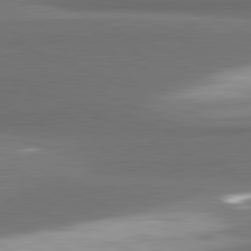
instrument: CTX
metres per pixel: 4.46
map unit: lApd
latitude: 81.8016
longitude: 174.5951
